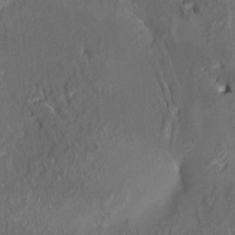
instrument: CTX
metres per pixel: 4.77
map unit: HNhu
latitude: 6.0255
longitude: 3.4643
